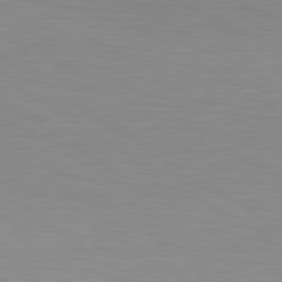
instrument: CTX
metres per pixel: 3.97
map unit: lApd
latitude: 80.2522
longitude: 134.2928
